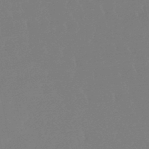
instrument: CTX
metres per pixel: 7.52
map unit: lHb
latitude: -48.4251
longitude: 72.3306
